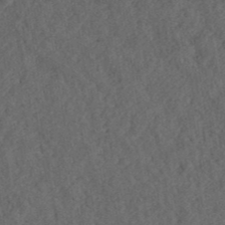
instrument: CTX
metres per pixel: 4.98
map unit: ANa
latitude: 39.5749
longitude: 18.4440
